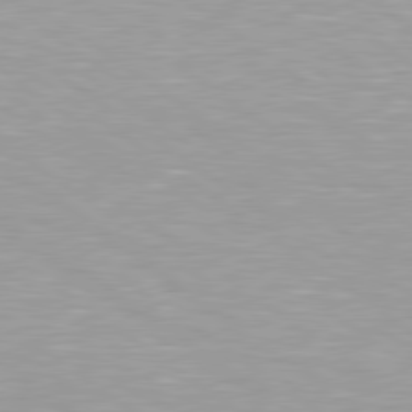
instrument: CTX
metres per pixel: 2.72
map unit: Hpe
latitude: 79.2726
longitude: -153.4993
